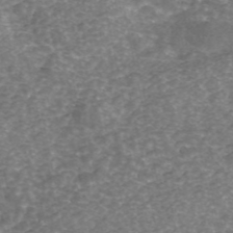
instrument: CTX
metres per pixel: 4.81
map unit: ANa
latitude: 44.8380
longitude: 29.8233
